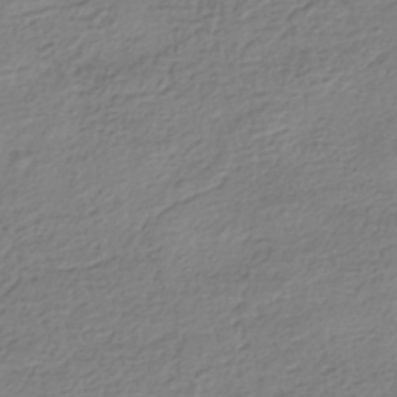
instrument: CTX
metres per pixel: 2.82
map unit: HNhu
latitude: -41.8044
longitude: 99.8800
